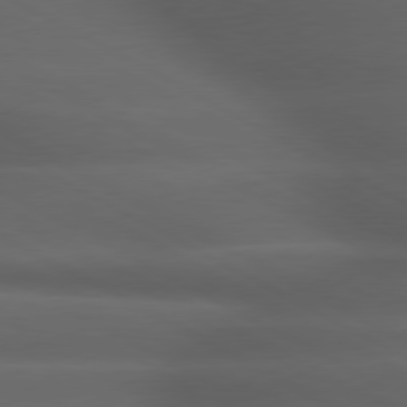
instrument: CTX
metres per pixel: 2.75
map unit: lApd
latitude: 79.3671
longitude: -119.3481
